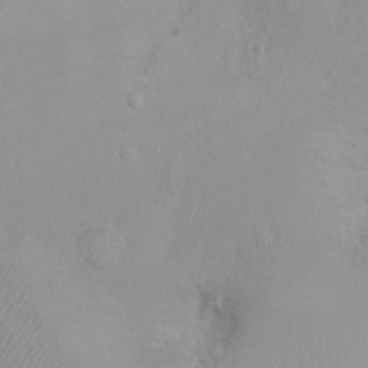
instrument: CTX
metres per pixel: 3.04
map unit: Nhu
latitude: -0.0094
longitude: -16.1389
